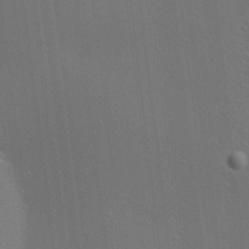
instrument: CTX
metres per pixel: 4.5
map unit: lAa
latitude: 18.5168
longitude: -139.2915
